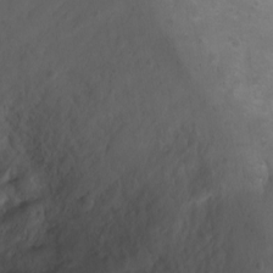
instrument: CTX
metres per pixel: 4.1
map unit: Ht
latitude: 1.8961
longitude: -35.9717
